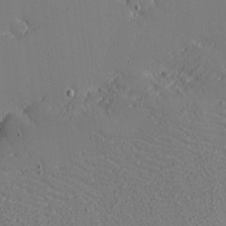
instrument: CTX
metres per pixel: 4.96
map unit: eHh
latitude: -3.7288
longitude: -81.3104
